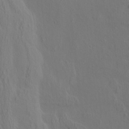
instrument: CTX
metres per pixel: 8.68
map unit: eHh
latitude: 3.6127
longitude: -79.0270
